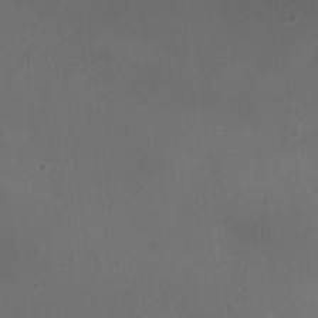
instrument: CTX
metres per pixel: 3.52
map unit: HNhu
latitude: 5.8394
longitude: 9.8044
